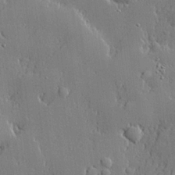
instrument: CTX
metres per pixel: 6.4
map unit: lHvf
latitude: 21.5371
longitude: 143.5777
